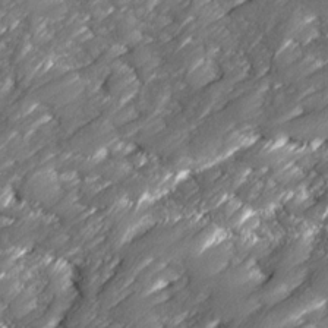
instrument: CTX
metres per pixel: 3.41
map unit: Ave
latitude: 16.8758
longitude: -135.4237
